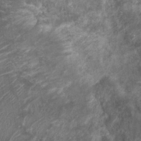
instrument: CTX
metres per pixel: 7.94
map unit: Ht
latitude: 3.0836
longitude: -19.6127
